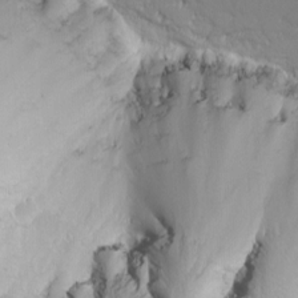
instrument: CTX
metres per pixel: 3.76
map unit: Nhu
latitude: -7.0486
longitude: -64.8758
